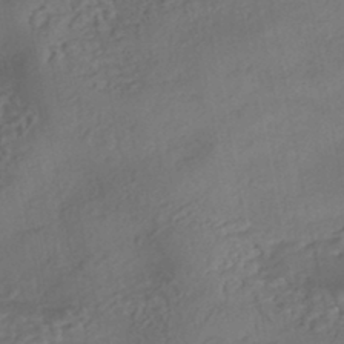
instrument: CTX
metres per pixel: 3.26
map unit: eHh
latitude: -43.0486
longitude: 120.8219
